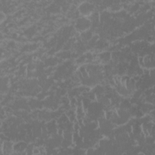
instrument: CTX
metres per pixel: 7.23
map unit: HNhu
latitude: -1.6155
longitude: 10.5952
